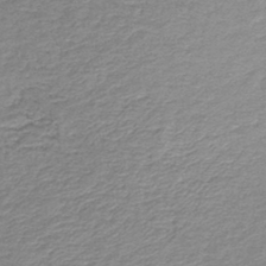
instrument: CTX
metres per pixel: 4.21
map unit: lHb
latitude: -44.3306
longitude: 59.5399
